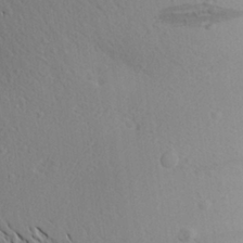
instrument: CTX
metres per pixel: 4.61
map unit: Aa
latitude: 27.1970
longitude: -143.1592
